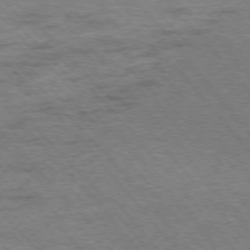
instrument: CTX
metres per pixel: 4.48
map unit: Hpe
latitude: -76.4440
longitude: -13.7639
